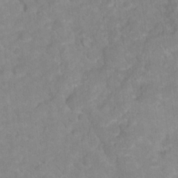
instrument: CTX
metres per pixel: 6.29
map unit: Hto
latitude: 17.8394
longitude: -37.9717
